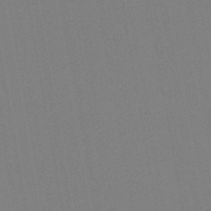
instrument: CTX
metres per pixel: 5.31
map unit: lHb
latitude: -46.6140
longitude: 72.9919
